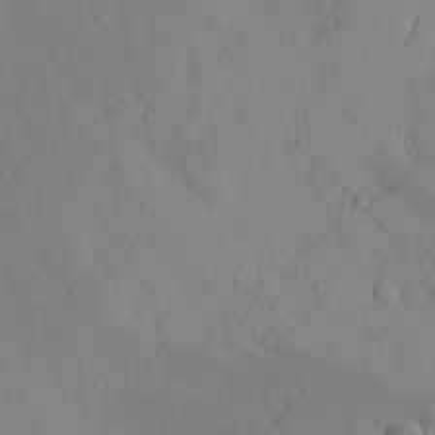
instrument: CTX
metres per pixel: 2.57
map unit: Ave
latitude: 9.4615
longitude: -102.1766
